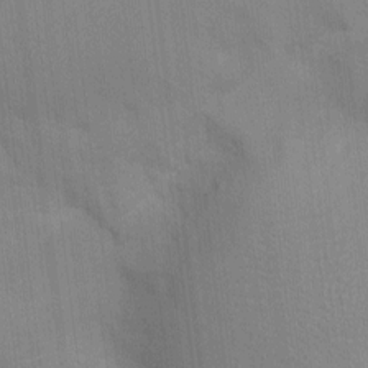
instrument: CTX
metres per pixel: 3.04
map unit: Ht
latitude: -5.1620
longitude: -14.4979
